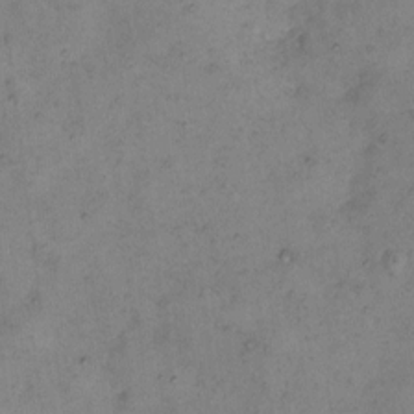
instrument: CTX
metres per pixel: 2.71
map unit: eHh
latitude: 10.4979
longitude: -62.3279
